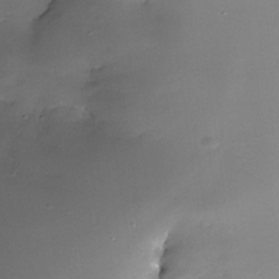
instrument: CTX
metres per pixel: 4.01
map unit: Nhe
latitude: -32.5574
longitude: -117.5182
